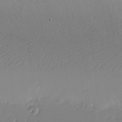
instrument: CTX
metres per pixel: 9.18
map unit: eHh
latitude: -4.5196
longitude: -80.8380
